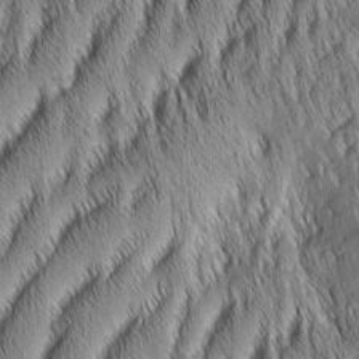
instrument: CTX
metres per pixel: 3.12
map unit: Aa
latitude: 6.7246
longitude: -131.2348
